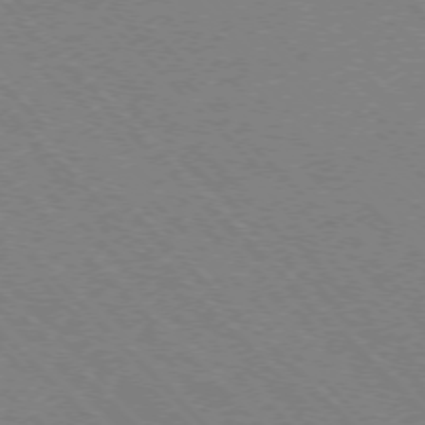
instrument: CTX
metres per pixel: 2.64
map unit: Ap
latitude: -75.5966
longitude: -80.7435
